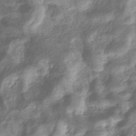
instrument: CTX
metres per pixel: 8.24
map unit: eHb
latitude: -33.1998
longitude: 73.6533
